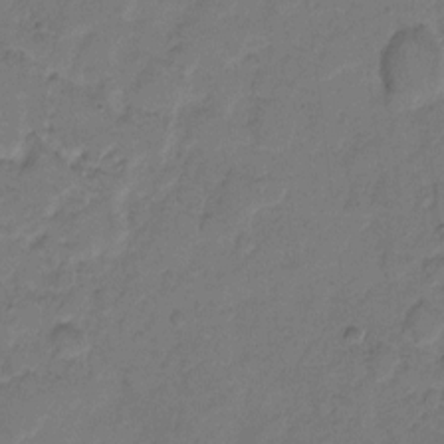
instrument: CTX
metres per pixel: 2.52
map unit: eHh
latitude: 7.5749
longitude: -63.1403
